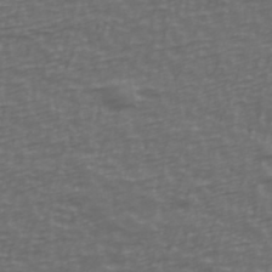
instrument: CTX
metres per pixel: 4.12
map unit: Ave
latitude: 39.8961
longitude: -114.0822
